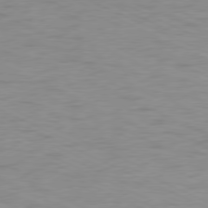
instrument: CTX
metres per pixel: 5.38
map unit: Ap
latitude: -78.5007
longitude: -73.2726
